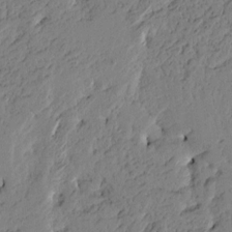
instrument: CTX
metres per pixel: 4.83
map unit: Htu
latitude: -4.8030
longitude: -179.9150
